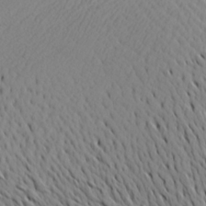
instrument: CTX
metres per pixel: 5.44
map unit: Aa
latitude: 22.9136
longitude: -144.4412
